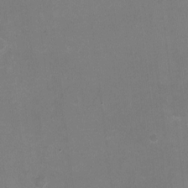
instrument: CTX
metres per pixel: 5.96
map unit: HNhu
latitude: -1.5211
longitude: -1.6127
